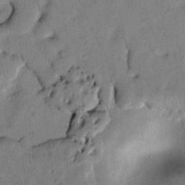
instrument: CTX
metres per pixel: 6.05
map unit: Htu
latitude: 2.8380
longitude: 179.0864
